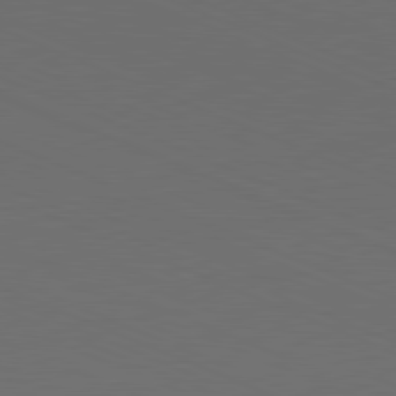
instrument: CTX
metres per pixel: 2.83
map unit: Hpe
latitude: -82.0283
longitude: 20.4251
